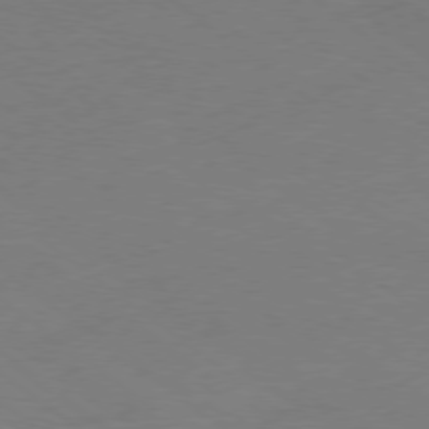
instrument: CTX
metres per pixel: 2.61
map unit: Ap
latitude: -79.1431
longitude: -78.2145
